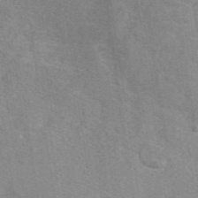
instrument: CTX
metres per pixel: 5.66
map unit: eAb
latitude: 49.7261
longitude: 115.1053
